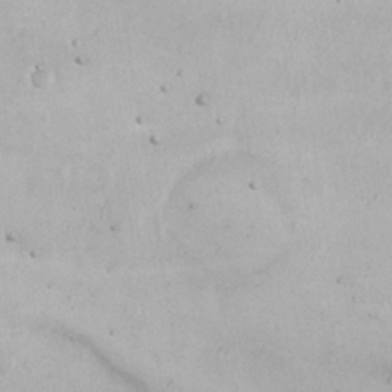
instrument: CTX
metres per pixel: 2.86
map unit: Nhu
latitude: 21.0081
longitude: -72.2334
